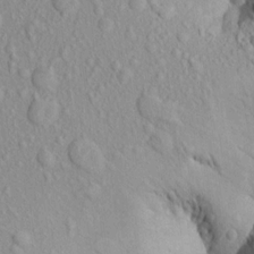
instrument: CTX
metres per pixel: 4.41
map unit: Aa
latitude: 16.6491
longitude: -144.3656
